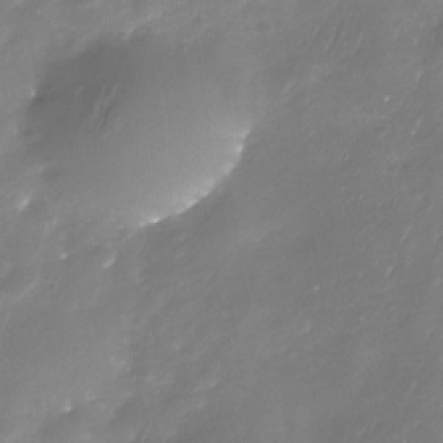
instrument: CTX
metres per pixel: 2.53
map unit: Nhu
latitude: -29.7478
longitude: -77.4237
